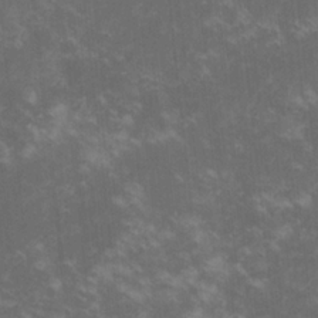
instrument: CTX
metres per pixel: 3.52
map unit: lHvf
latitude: -14.7841
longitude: -101.7261
